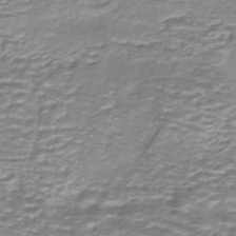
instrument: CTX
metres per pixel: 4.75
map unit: ANa
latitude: -44.3684
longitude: 105.3887
